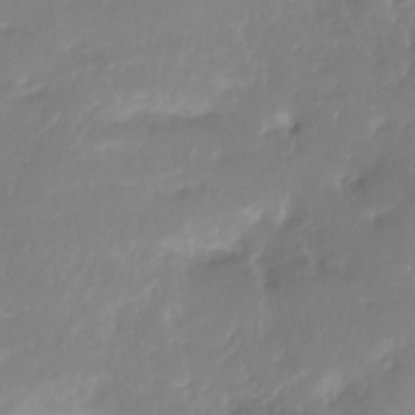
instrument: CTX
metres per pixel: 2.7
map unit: Nhu
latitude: -29.0298
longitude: -79.6316
